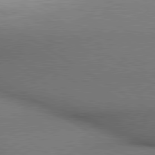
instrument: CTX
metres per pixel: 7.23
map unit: lApd
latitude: 80.3656
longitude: 136.9541
